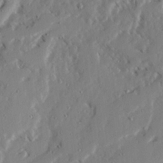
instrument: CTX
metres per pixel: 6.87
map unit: Ave
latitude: 22.6490
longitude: -131.5372
